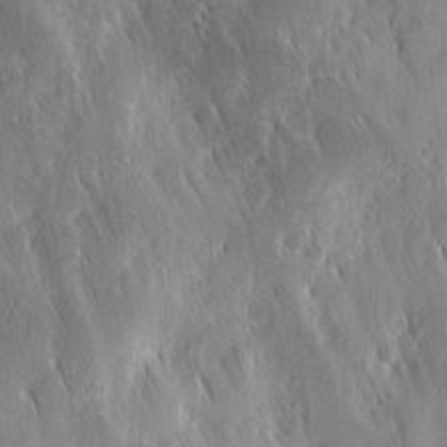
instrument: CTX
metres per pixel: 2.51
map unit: Ave
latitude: 9.4804
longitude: -104.3279
